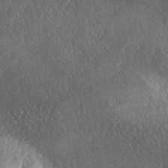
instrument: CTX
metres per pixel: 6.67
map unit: lAa
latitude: -5.4454
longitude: -127.0081
